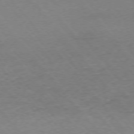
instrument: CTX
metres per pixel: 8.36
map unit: Ap
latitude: -75.8801
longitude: -81.4237
